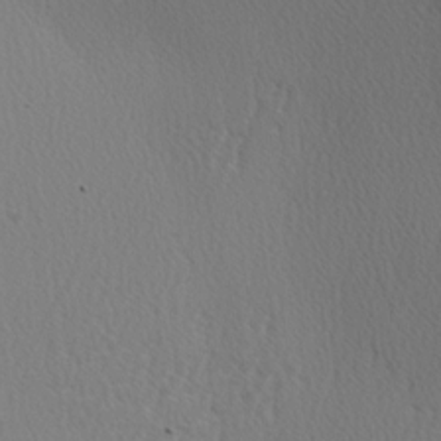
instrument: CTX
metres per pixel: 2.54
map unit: lAa
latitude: -3.5588
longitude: -125.9906
